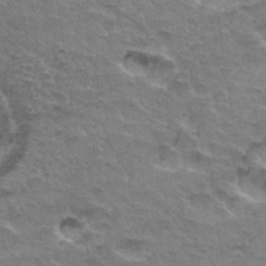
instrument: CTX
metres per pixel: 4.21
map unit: Hto
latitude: 33.4993
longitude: -46.9136
